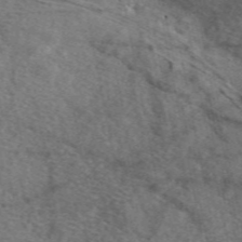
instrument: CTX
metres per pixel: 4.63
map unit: eAb
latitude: 49.8394
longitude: 116.9352
